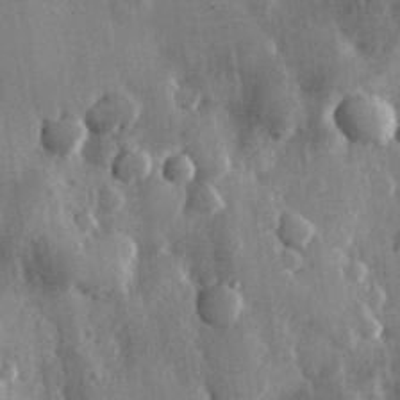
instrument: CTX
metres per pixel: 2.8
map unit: eHh
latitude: 30.7436
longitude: -79.9150
